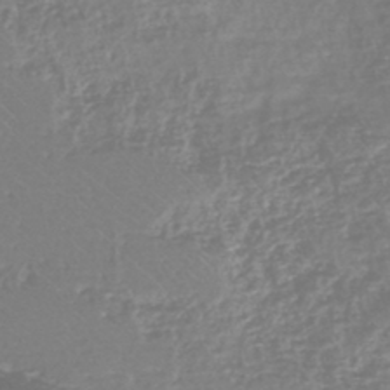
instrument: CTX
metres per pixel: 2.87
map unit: eHh
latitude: -45.1620
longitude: -29.2726
